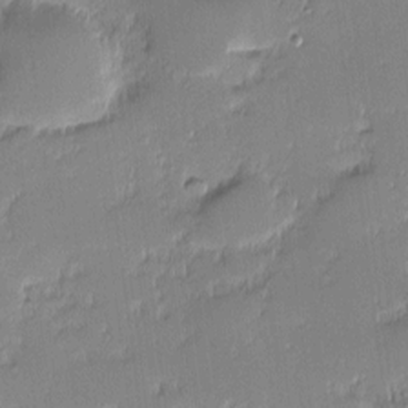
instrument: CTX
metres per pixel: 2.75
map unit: eHh
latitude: -2.3873
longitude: -82.6679
